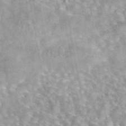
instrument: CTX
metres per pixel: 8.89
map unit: eAb
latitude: 44.3089
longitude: 109.1431
